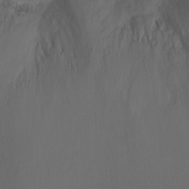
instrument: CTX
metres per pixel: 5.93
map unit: Ht
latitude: -0.1606
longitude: -45.9528
